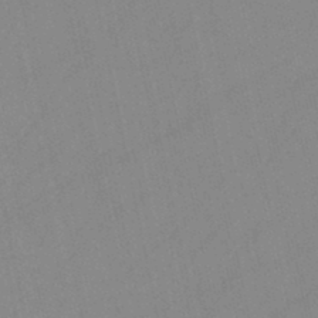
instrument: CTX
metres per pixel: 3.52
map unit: HNb
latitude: -44.8786
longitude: -41.8583
